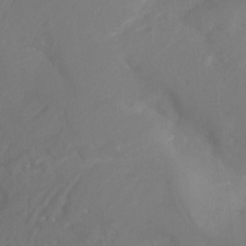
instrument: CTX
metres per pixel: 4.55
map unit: Aa
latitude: -13.2187
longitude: -67.5749
